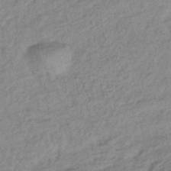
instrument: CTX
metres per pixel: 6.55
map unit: lHb
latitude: -40.5763
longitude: 70.9542
